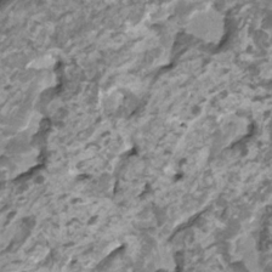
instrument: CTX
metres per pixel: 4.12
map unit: HNhu
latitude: 1.7071
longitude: -0.7624
